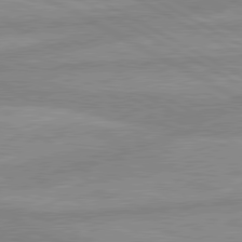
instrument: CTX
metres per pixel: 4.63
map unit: lApd
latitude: 80.2522
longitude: -169.0837
